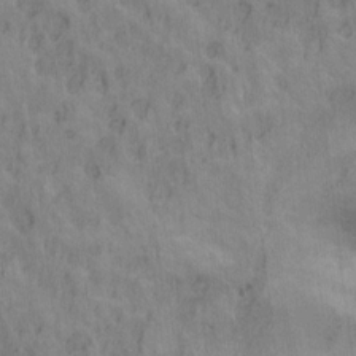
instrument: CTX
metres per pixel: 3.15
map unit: Ht
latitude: 9.3293
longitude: -39.3293
